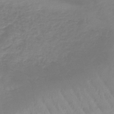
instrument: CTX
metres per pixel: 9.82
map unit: lHb
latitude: -42.2550
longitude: 59.7666
